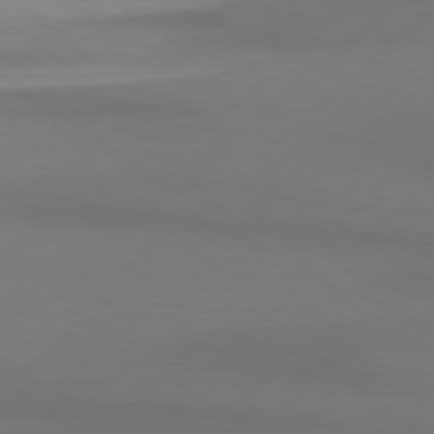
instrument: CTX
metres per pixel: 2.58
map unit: Hpe
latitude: 78.8002
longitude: -132.8380
